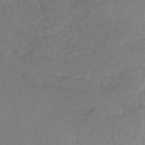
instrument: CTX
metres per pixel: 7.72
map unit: Nhu
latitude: -25.8044
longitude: -56.8757
